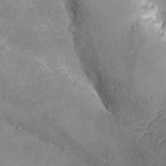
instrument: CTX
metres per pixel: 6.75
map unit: eHh
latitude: -9.5588
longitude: -67.2537
